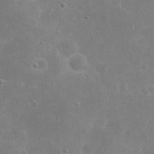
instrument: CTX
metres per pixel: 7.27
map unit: eHh
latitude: 20.4601
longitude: -69.4049
